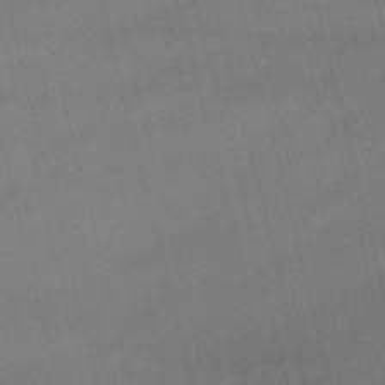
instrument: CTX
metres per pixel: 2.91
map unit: lHb
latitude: -47.4076
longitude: 76.4818
